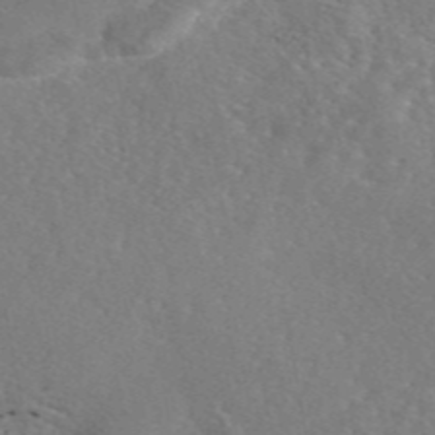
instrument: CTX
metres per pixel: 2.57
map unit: eAb
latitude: 46.2334
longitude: 112.2740
